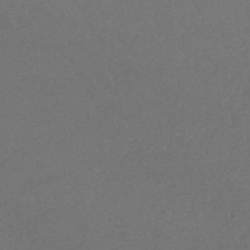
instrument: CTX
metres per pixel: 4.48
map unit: lHb
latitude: -47.5966
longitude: 65.7100
